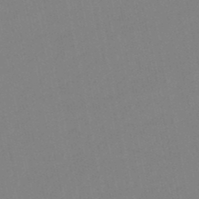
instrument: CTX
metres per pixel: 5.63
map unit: eHb
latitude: -48.7086
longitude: 84.2361
